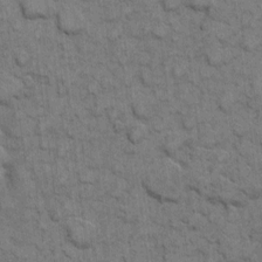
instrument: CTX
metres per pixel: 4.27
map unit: eHh
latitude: 7.1970
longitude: -64.0633
